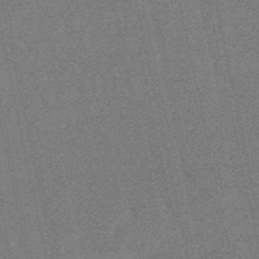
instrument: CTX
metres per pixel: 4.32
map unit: lHb
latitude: -49.8045
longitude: 79.5966
